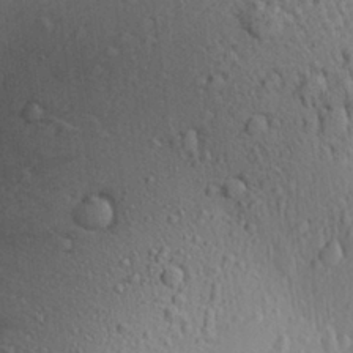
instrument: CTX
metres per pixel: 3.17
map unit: Aa
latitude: 27.2537
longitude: -137.1781
